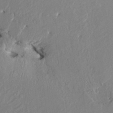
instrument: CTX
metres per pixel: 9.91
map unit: HNhu
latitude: 4.2333
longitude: -4.6113
